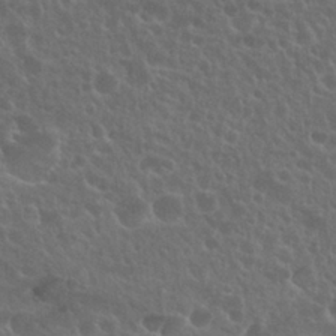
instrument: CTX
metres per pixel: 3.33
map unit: Nhu
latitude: 26.7246
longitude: -51.2159
